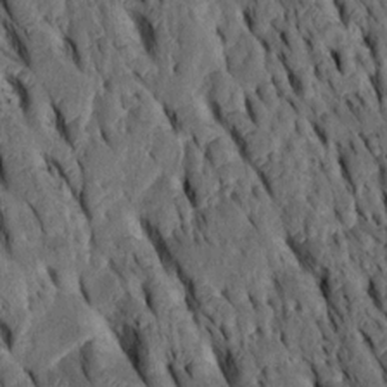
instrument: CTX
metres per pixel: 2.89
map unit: Htu
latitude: -3.2187
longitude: 151.1620
